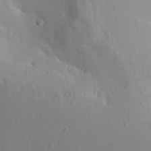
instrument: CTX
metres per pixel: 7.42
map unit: Aa
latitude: 13.6505
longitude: -142.7624
